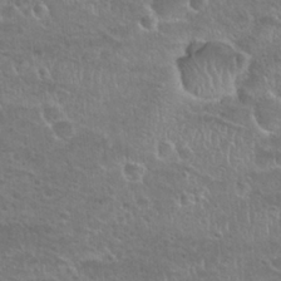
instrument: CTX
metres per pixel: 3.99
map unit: Nhu
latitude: 24.8191
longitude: -50.6301
